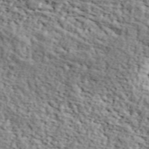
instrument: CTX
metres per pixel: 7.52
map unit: lHvf
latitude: 37.8961
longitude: -87.0647
